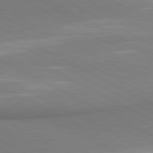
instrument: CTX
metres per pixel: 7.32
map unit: lApd
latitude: 80.9514
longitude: 163.0108
